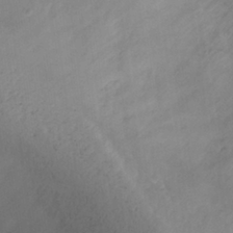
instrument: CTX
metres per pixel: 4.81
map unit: Nhu
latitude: 26.4979
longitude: -53.4993
